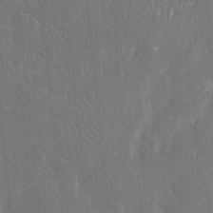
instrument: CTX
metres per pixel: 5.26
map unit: Htu
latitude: -4.4440
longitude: 174.5762
